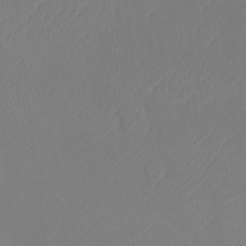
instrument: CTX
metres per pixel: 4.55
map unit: Ht
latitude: -9.3510
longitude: -34.3656
